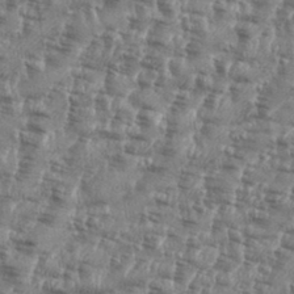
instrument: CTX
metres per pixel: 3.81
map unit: eHh
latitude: 35.3292
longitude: -136.2901
